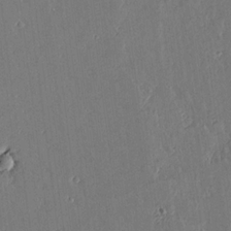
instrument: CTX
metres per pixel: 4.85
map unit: lAvf
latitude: 15.7072
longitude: -127.5560
